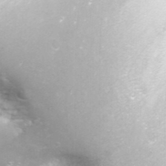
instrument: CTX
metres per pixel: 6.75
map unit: Nhu
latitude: -8.1417
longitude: -73.8205
